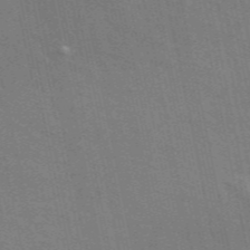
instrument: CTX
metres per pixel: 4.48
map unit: ANa
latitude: 48.6302
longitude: -75.9150
